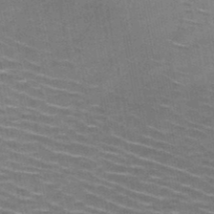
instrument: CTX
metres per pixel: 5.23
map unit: HNb
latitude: -47.8989
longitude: -47.5371
